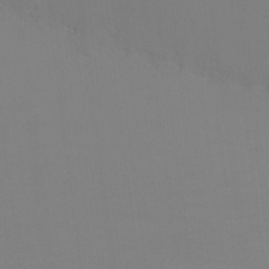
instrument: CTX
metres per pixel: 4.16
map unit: eHh
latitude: -5.9745
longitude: -83.0647
